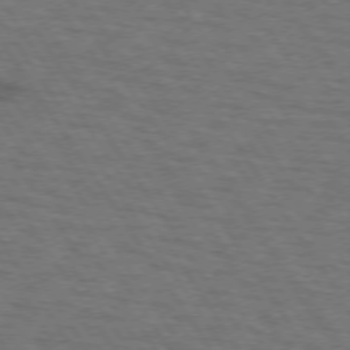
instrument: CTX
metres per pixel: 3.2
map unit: lApd
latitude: 73.0270
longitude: -73.0837
